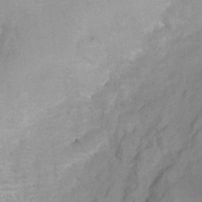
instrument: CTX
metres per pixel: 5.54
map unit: Ht
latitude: 6.4223
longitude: -36.3090
